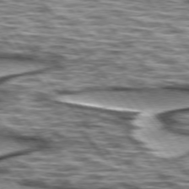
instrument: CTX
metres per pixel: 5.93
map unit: lApd
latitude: 75.2915
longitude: -57.0836
